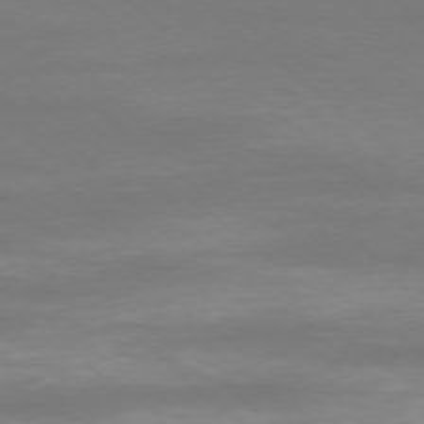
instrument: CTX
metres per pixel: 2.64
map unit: Ap
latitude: -77.7100
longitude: -94.4034
